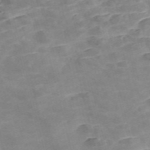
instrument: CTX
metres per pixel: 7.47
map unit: Nve
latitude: -56.9541
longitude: 50.9920
